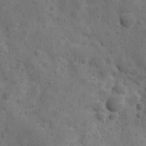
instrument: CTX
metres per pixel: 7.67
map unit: Ave
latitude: 11.1214
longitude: -106.0255
